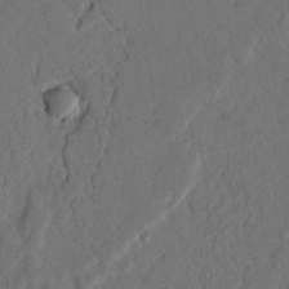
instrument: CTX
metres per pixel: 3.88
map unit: Nhu
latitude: 18.1766
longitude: -77.3481
